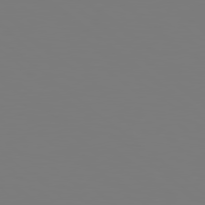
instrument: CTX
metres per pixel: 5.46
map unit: Hpe
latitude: 78.6302
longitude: -163.8962
